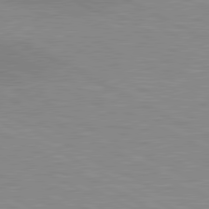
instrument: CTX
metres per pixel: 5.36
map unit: lApd
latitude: 80.6490
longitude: 124.5007
